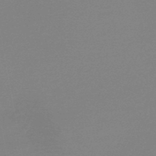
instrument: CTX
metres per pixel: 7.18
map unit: HNb
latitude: -46.3873
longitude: -39.6316
